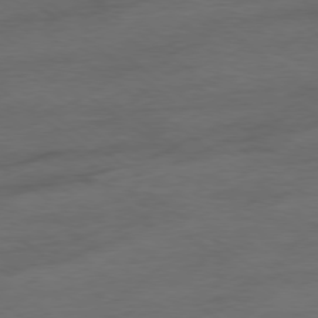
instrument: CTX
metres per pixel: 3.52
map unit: Hpe
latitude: -79.0297
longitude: -19.3103
